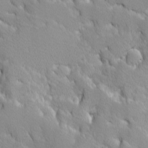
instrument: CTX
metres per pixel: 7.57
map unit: Ave
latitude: -10.0283
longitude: -117.4615
